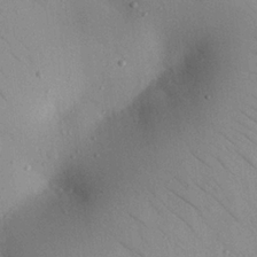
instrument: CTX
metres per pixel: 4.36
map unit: Nhu
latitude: 23.8961
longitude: -74.8380
